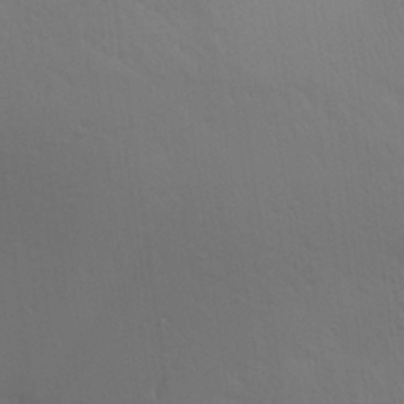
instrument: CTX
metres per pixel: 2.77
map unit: Aa
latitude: 25.7071
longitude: -143.1592
